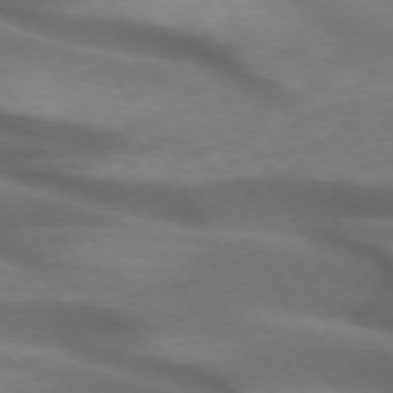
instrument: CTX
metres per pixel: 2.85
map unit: lApd
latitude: 72.4979
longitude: -51.6693
